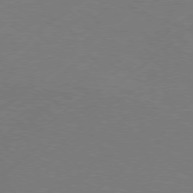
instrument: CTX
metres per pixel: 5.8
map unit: Hpe
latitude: 75.9717
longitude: -130.8569
